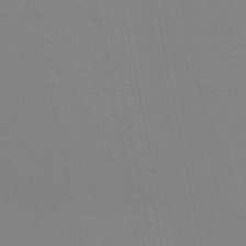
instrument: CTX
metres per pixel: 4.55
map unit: lHb
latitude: -48.9542
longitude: 74.9353
